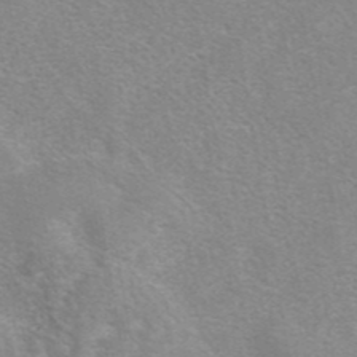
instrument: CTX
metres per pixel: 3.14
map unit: eAb
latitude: 41.8961
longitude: 107.1054
